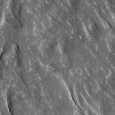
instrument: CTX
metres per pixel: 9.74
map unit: Ave
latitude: 15.5372
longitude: -131.7072
